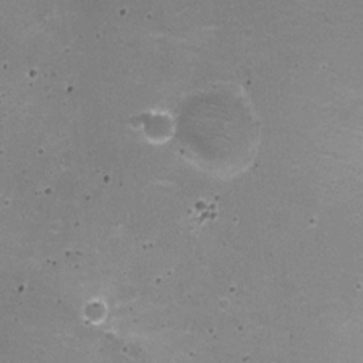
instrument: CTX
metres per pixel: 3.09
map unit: Nhu
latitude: 2.5923
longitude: -17.4804
